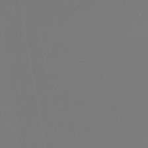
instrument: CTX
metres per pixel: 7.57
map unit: lHb
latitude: -47.0297
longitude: 69.1620
